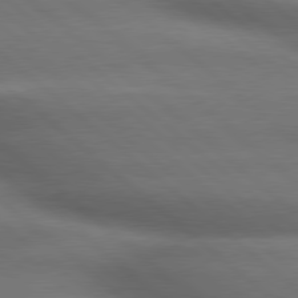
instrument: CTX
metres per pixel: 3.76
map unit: lApd
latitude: 79.1592
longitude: -117.5371
